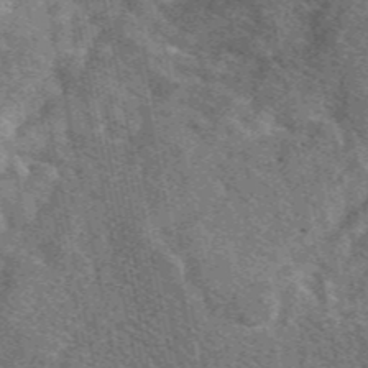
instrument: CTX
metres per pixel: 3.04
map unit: eAb
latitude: 48.1389
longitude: 119.6155
